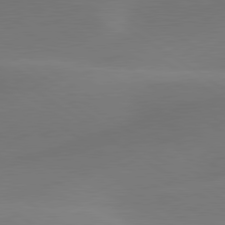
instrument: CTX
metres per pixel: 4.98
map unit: lApd
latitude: 79.9339
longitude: -90.5546
